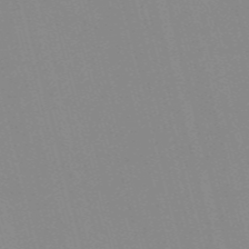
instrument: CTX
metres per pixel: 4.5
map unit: Nve
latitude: -57.4454
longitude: 62.0472
